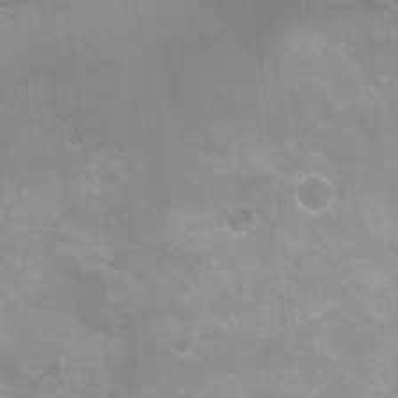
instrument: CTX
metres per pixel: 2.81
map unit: Nhu
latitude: 5.8772
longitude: -17.8772
